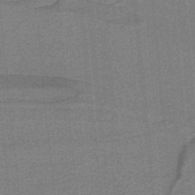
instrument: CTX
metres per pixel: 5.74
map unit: HNb
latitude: -38.9164
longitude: 54.2551
